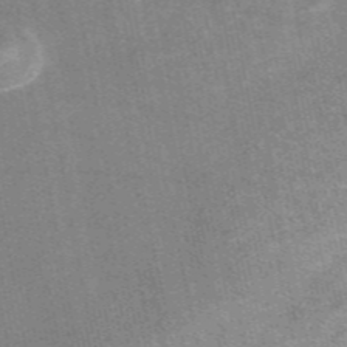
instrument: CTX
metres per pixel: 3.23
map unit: eAb
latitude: 47.9150
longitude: 114.3684
